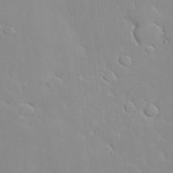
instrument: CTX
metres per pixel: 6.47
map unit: Nhu
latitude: 31.2348
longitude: -57.5371
